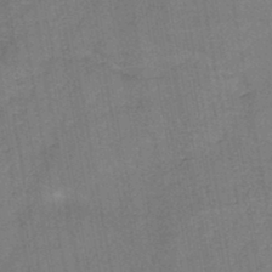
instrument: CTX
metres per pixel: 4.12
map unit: HNb
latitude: -45.3699
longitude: -37.5938
